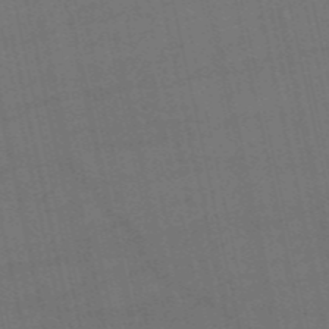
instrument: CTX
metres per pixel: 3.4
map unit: HNb
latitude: -55.2187
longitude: -41.4426
